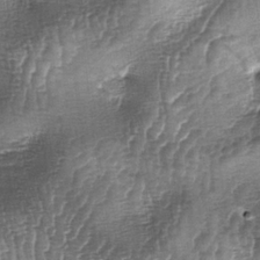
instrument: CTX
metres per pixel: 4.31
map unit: lAa
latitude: -5.3131
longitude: -128.2144
